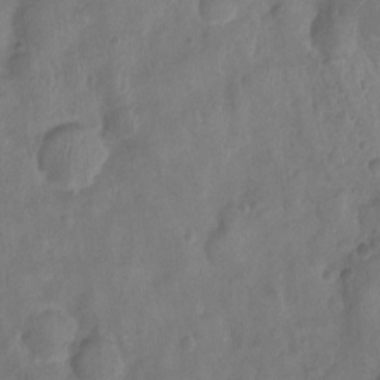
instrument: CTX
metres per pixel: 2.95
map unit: Ht
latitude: -6.4062
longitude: -21.4238
